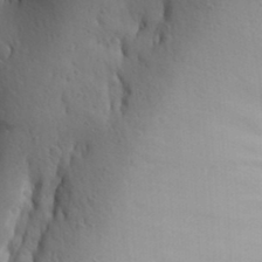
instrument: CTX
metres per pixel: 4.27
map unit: Aa
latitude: 26.5168
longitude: -149.1214
